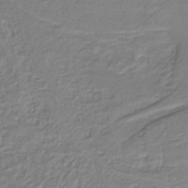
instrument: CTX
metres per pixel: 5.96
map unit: lHb
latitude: -36.7652
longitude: 58.4817
